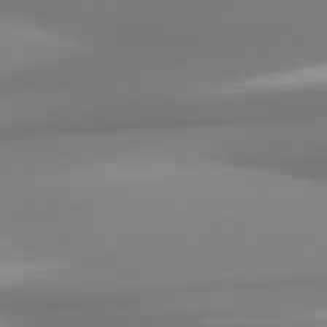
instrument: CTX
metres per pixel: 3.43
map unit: lApd
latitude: 80.6490
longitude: 178.5007
